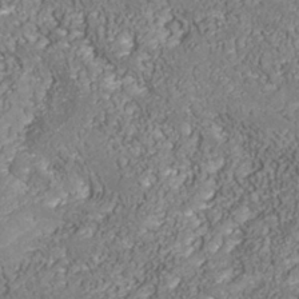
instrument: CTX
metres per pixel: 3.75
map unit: Nhu
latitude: -39.1998
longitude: -84.4790
